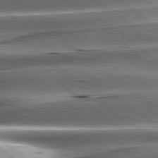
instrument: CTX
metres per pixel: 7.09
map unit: lApd
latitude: 80.3467
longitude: -143.4049
